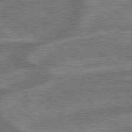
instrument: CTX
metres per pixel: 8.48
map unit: lApd
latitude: 79.3860
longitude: -171.9906
